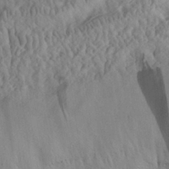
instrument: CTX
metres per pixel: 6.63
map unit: eHh
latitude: 30.2334
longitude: -73.6883
